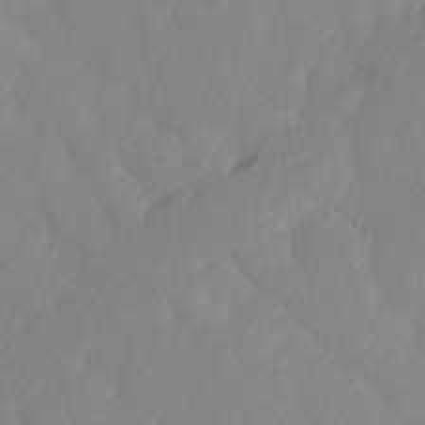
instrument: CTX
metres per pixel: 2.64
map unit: Ave
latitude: 13.6127
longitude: -105.8962
